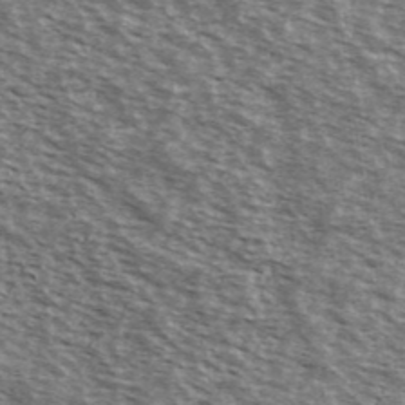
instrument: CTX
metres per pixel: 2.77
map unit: Ave
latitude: 38.9891
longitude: -109.5749
